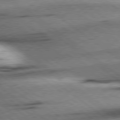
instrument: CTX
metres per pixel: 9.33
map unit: Hpe
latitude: 78.9514
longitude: -154.5546
